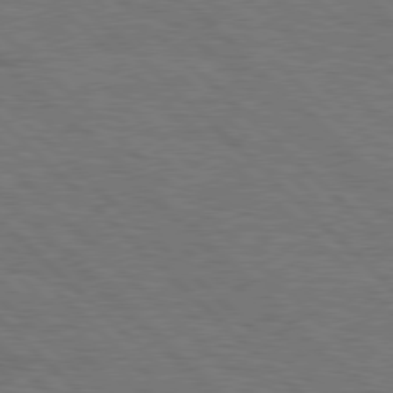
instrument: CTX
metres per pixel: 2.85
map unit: Hpe
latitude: 78.1389
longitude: -154.7057
